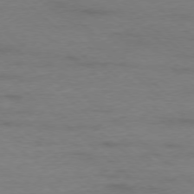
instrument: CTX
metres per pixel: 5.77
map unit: Ap
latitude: -77.8233
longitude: -93.2348
